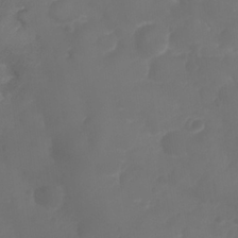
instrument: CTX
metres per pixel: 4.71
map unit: Nhu
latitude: 25.4993
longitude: -63.1970
